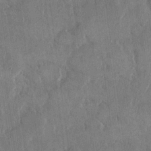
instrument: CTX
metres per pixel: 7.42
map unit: eHh
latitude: 14.7058
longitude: -68.1578
